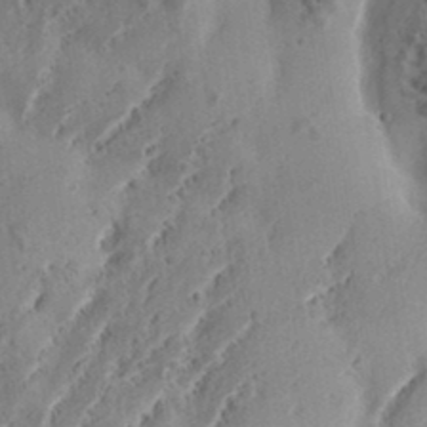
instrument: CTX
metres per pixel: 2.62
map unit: eHh
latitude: 34.5168
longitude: -133.8772
